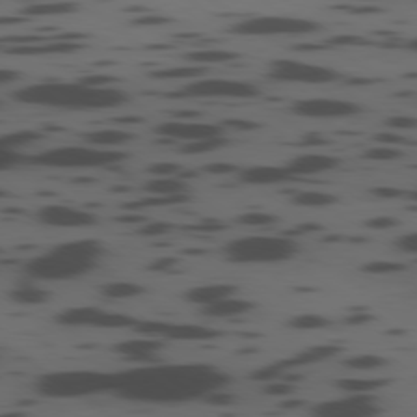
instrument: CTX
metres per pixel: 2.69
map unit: Ap
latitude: -79.4832
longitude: -63.0648
